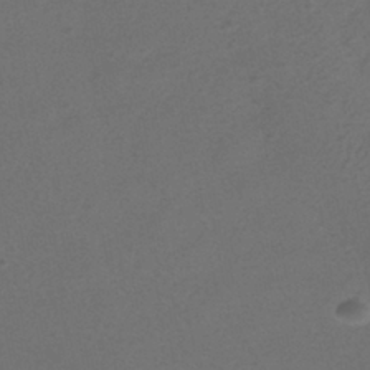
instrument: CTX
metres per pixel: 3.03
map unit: ANa
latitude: -39.5210
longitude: 95.4454
